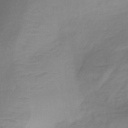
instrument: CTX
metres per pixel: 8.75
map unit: lHb
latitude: -37.0675
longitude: 73.3509
